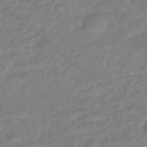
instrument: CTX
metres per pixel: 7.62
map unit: eHb
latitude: -41.7100
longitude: 83.6722
